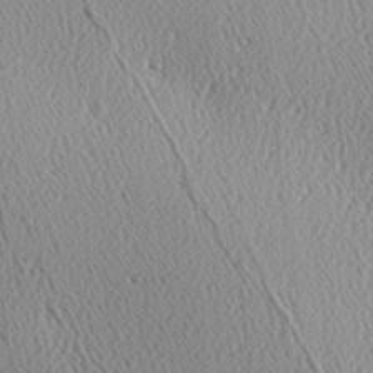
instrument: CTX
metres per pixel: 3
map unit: Hve
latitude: 2.6490
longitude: -124.5356
